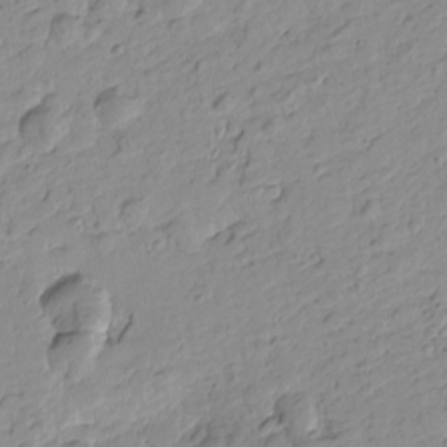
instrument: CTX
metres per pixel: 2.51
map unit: Htu
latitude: -0.5763
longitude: -175.3104
